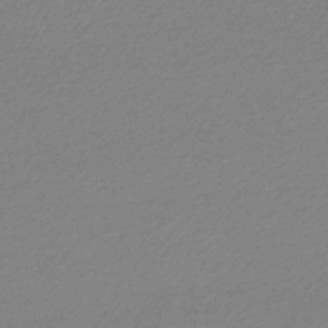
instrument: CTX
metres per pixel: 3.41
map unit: lHb
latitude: -45.7289
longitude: 70.7463
